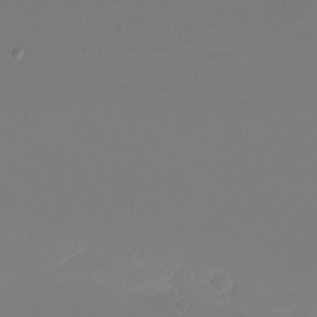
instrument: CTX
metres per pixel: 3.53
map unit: eHh
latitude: -5.9178
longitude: -83.7449
